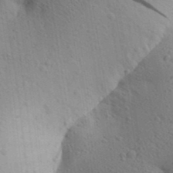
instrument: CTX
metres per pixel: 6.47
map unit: Aa
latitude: 26.0444
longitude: -148.8002
